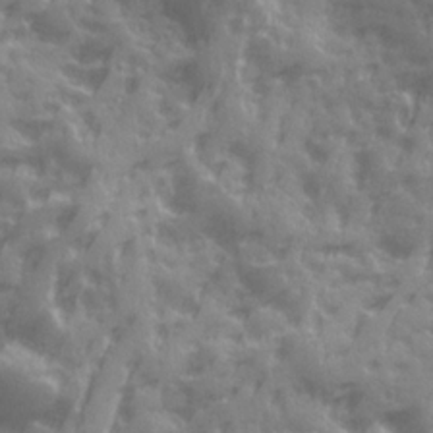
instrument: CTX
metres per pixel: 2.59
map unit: Ave
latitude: 19.5560
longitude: -132.0444
